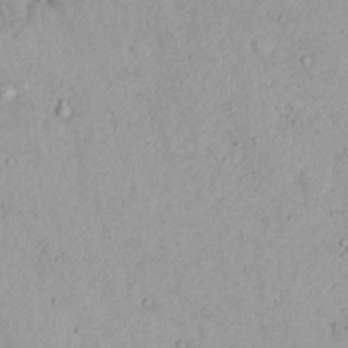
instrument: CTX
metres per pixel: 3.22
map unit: Nhu
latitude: 22.1011
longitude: -69.9528
